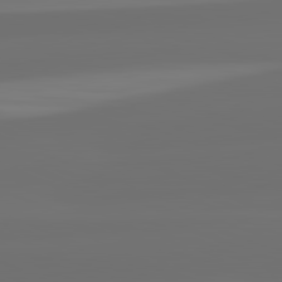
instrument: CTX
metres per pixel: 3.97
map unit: lApd
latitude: 82.3089
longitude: -167.5182
